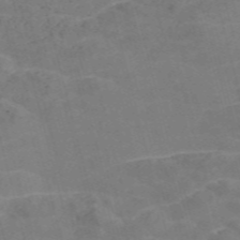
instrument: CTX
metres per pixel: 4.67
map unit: Nve
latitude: -57.7855
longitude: 55.0676
